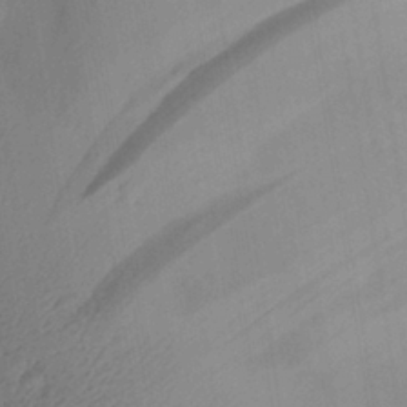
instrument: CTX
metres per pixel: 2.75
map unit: Aa
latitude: 26.6869
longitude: -136.3468
